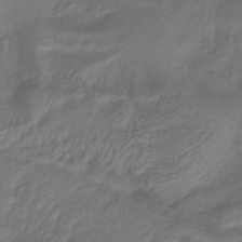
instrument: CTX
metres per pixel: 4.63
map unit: lHb
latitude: -39.2565
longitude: 75.1432
